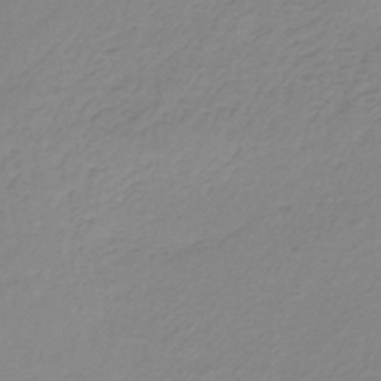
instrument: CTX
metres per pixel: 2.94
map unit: lHb
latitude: -36.8219
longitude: 61.9178
